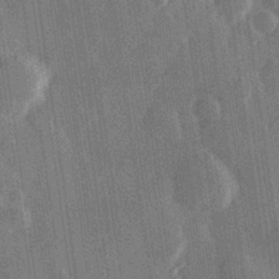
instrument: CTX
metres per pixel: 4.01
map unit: Hve
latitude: 27.5749
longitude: 147.3320
